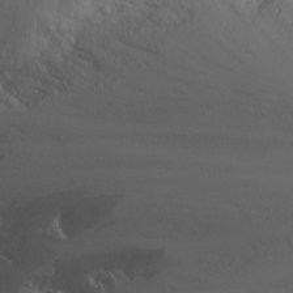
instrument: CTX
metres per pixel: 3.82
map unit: Nhu
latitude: -4.9730
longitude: -86.5923
